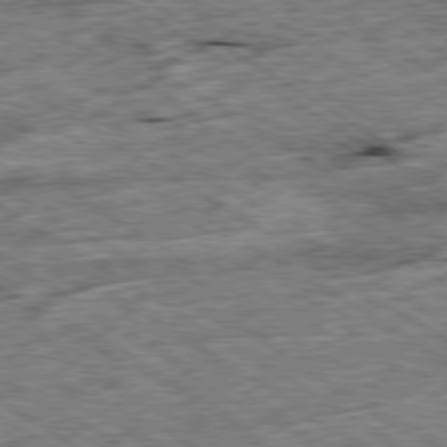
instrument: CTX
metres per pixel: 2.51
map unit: Ap
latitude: -79.8422
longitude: -86.6112
